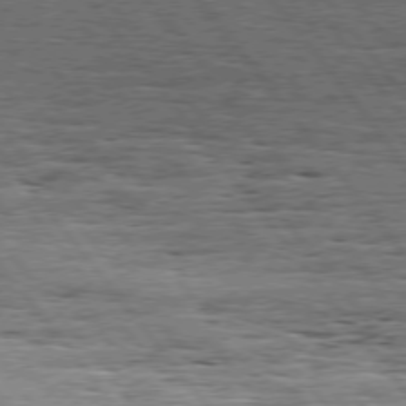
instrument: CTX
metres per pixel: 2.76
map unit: Hpe
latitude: 75.1403
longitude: -139.3293
